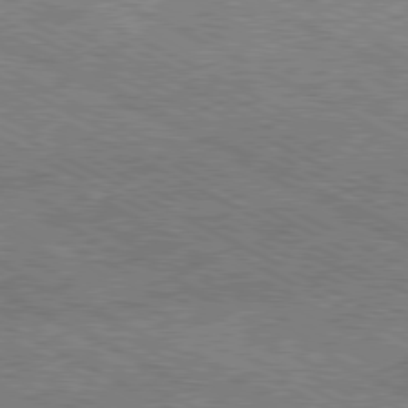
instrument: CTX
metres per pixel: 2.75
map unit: Hpe
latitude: -81.0109
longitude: 21.0675
